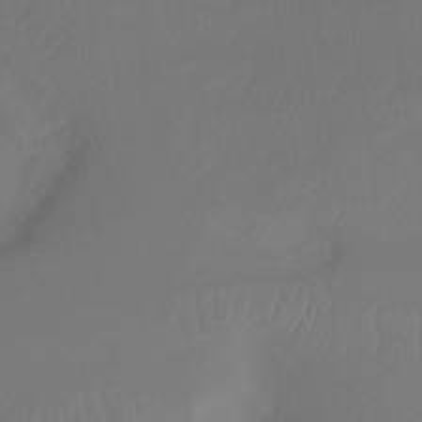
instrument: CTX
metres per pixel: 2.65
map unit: Ht
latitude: -15.6911
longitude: -43.9150
